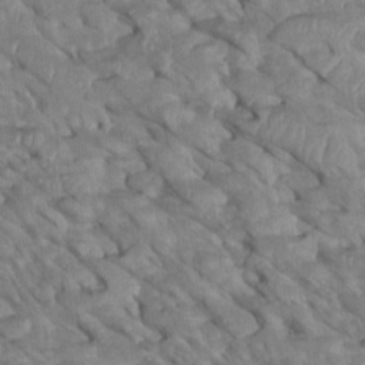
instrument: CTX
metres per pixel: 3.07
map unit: Htu
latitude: 1.7638
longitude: 145.0675
